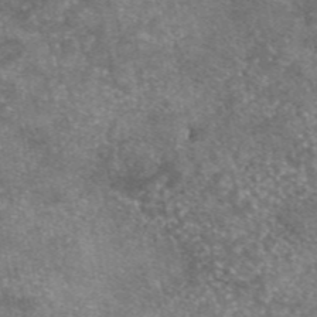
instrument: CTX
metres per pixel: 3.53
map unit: eAb
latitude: 45.8961
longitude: 123.6722
